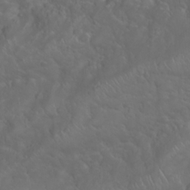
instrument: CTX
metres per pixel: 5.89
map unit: Nhu
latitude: 23.9150
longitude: -60.7057
